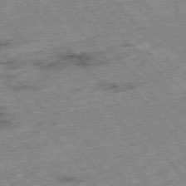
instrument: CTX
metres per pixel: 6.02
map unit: Hpe
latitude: -75.9745
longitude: -17.9528
